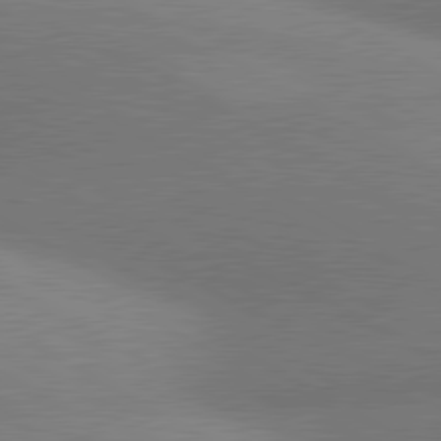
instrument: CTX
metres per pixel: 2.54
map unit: lApd
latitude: 80.8191
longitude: 125.9367
